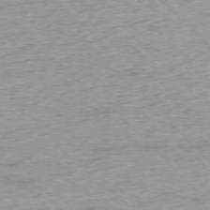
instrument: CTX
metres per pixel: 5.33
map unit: Hpe
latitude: -76.9920
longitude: -13.5371
